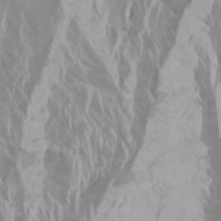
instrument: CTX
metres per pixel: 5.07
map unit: Htu
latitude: -0.8408
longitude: -75.6316
